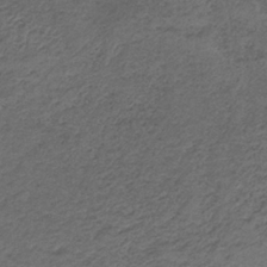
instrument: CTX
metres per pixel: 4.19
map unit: HNb
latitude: -32.8219
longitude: 61.2187
